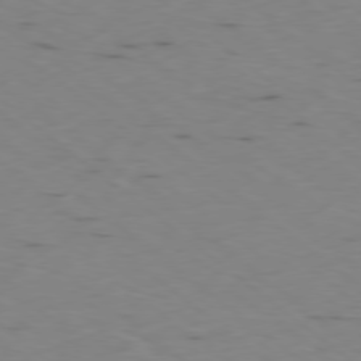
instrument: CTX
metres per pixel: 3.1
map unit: Ap
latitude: -78.6140
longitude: -73.6883
